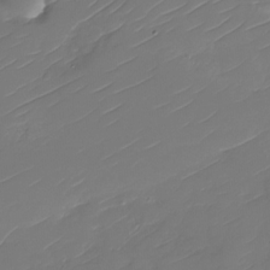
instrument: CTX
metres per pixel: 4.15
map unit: Nhu
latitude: -30.1228
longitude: -72.7625
